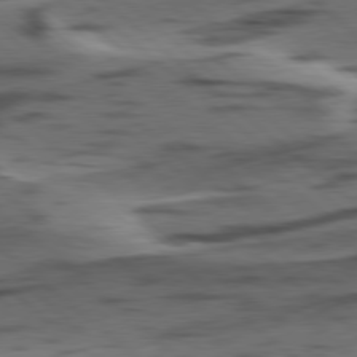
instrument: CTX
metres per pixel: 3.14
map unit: lApd
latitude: 78.5924
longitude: -49.5182
